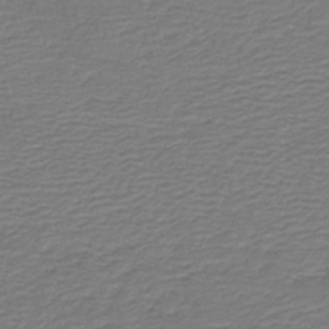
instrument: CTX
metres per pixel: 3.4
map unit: HNb
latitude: -42.5762
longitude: 50.5196
